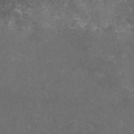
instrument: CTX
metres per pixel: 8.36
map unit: eAb
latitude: 47.0837
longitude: 125.4832
